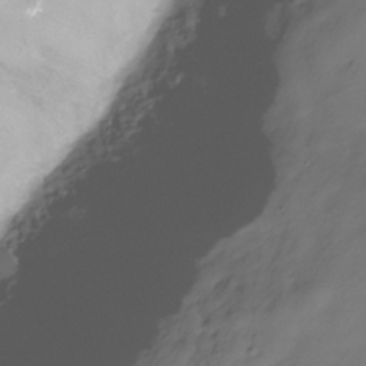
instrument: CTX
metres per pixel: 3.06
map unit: Hve
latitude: -29.3132
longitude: 94.6707
